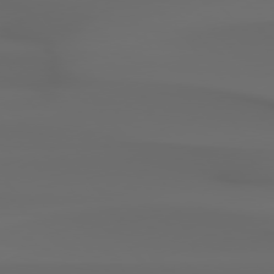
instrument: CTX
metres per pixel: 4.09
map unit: Hpe
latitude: 76.9513
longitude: -133.1781
